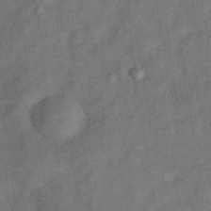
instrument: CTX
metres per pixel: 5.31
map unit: Hve
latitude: -31.8044
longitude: 92.0094
